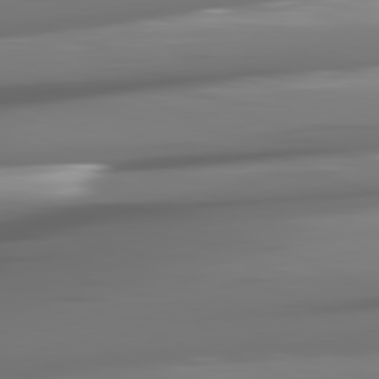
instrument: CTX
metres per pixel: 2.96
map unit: lApd
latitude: 81.3293
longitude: -142.4790
